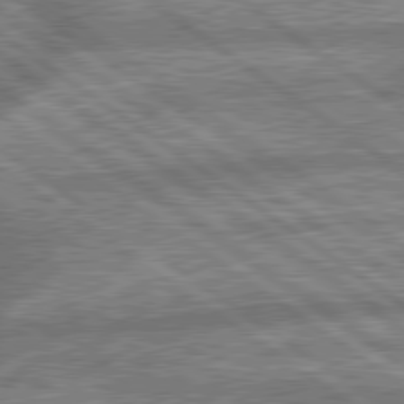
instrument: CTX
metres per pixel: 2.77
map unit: lApd
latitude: 79.7450
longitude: -168.8191
